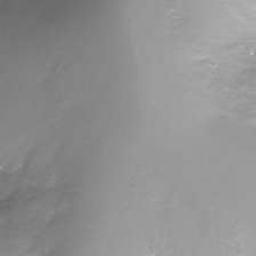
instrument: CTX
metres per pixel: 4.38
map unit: Nhe
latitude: -32.6141
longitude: -92.5923
